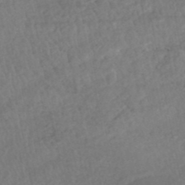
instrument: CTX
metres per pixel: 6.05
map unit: HNhu
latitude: -48.5763
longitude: 102.3495
